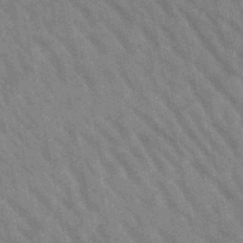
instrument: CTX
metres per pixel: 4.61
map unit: lHb
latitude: -48.6141
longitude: 73.7477
